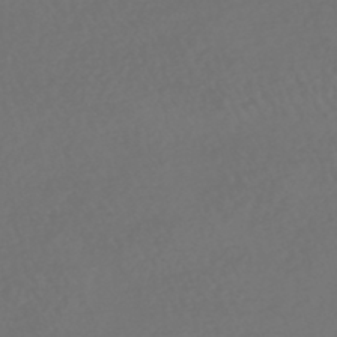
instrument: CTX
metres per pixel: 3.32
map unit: HNhu
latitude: -47.7855
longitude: 97.4455
